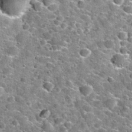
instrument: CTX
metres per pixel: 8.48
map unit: Nhu
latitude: 32.2333
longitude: -53.8205
